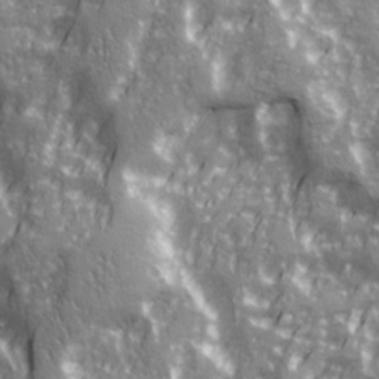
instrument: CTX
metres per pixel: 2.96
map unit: Ave
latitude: 21.3482
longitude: -132.8947
